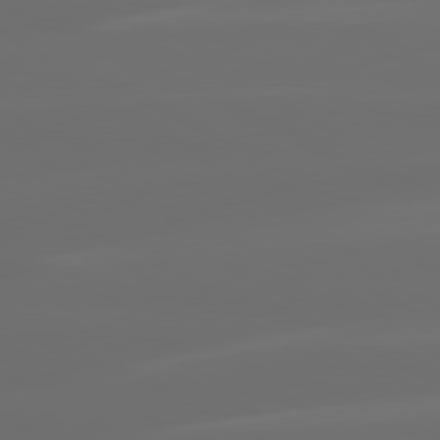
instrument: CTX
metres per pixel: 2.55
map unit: lApd
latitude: 80.6490
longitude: -136.5924
